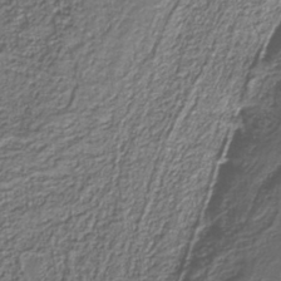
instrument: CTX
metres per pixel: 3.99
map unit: eAb
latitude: -39.7100
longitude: 51.2565
